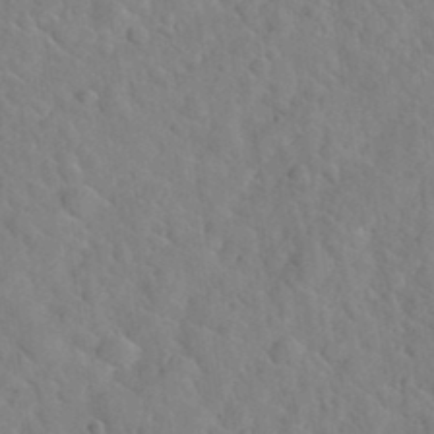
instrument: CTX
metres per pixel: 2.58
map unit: Hto
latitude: 35.3481
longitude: -50.8002
